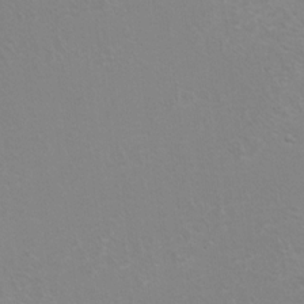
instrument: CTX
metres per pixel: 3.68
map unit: Hto
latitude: 7.0647
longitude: -31.1026
